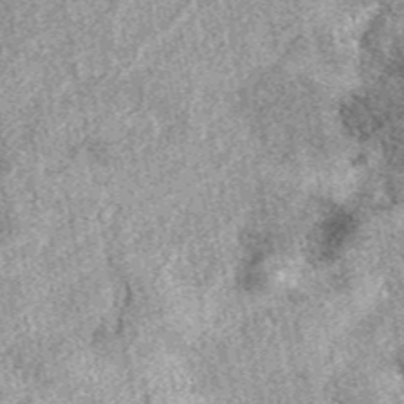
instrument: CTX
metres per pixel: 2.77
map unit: eAb
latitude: 39.6127
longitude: 110.2551
